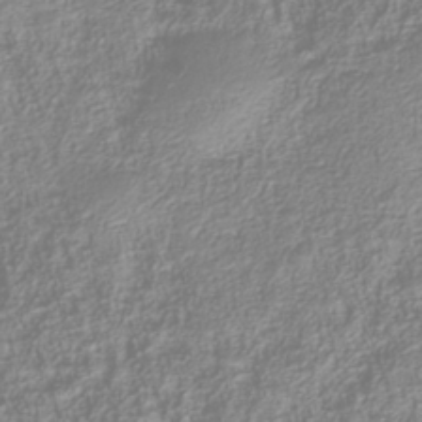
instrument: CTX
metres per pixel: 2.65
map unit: Nhu
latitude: -40.3495
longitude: -84.4790
